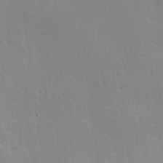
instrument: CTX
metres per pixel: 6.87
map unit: Hve
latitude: 18.6112
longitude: 149.3888
